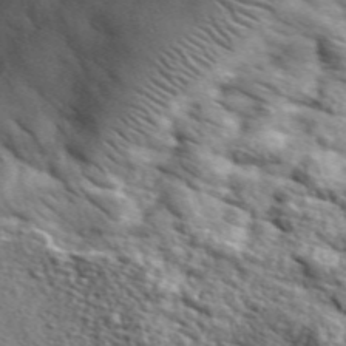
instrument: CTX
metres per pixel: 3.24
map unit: lHvf
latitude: 37.8961
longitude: -87.2726
